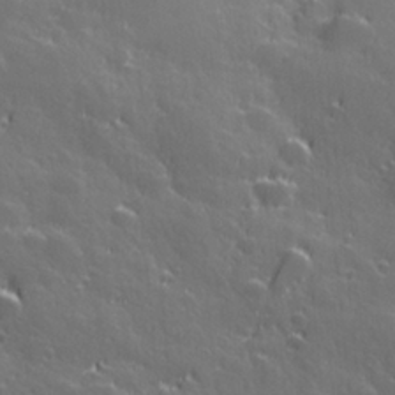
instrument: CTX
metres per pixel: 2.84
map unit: Hve
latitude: 27.6505
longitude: 144.6708
